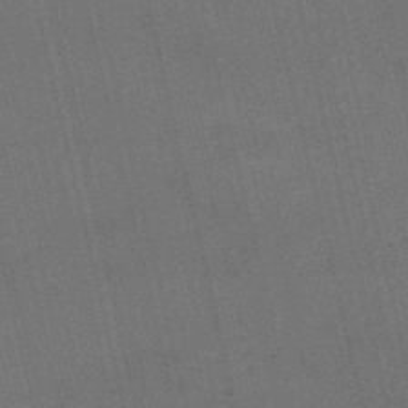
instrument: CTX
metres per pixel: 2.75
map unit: HNb
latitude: -52.3495
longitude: -40.8946
